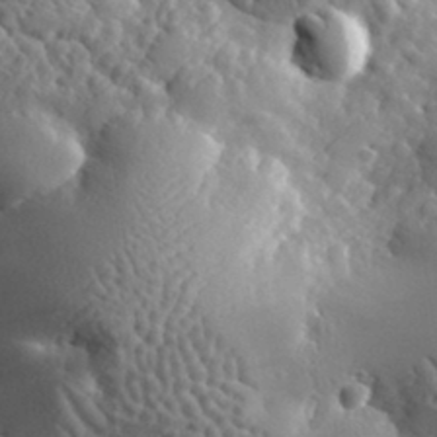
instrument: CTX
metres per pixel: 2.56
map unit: lHvf
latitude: 34.5545
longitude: -86.3467
